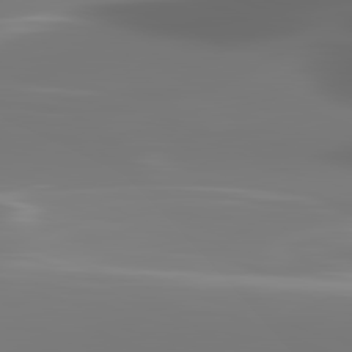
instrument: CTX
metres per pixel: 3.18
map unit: lApd
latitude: 82.3467
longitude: -145.3104
